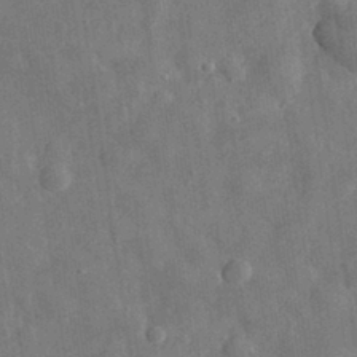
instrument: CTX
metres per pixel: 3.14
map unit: eHh
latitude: 29.7827
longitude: -77.2348
